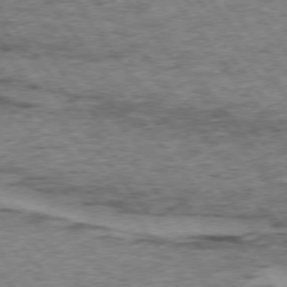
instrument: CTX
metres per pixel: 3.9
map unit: lApd
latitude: 73.9906
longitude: -76.4979
